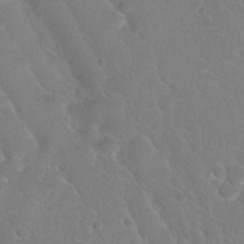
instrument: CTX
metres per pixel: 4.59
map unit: Nhu
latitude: 28.8380
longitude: -52.4412
